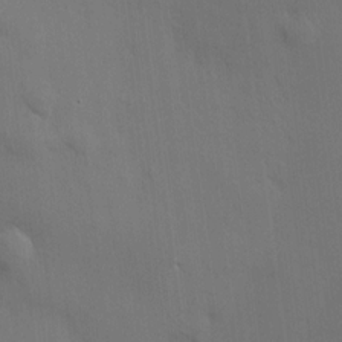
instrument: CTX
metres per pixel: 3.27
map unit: HNhu
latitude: 12.5735
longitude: 9.6155
